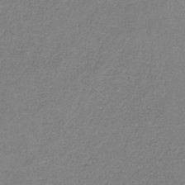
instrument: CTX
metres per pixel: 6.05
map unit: HNb
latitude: -34.8408
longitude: 52.6707
